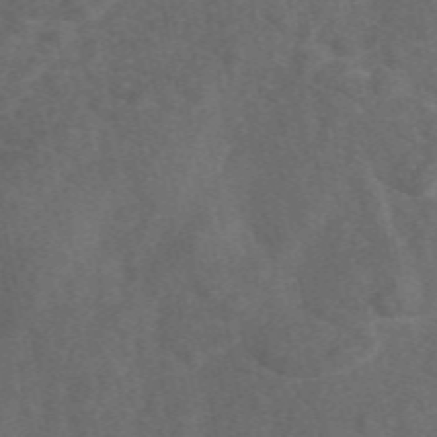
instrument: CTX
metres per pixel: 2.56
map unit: eAb
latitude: 49.6505
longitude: 118.8975
